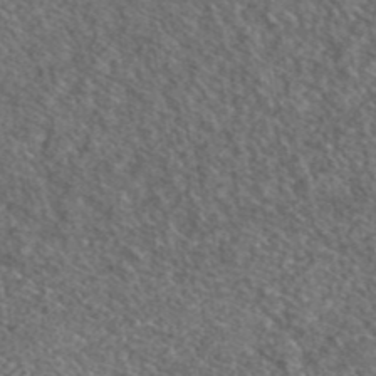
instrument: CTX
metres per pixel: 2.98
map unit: ANa
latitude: 42.3278
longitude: 26.1038
